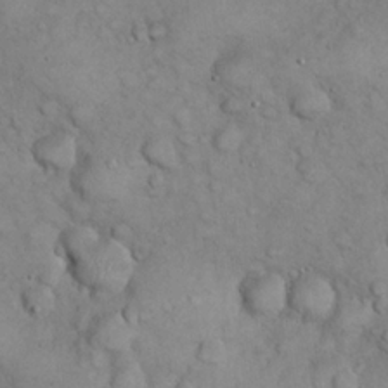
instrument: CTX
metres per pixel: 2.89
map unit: eHh
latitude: 22.2900
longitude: -59.0647
